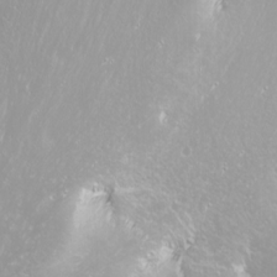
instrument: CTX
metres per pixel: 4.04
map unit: Nhu
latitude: -8.5196
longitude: -70.8758
